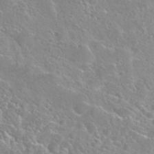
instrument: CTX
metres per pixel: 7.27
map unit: Nhu
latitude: 29.7449
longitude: -52.7246
